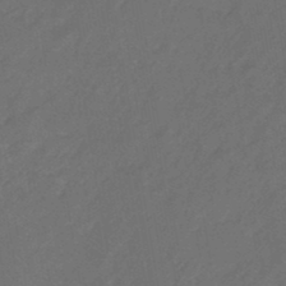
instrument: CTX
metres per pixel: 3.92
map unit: eHb
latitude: -46.5951
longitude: 85.4454
